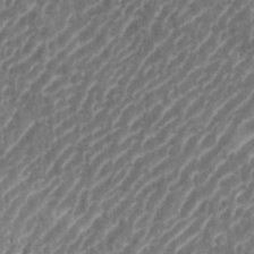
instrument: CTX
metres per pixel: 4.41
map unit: eHh
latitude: 35.6505
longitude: -134.7246
